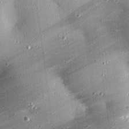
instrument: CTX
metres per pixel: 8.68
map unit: eHh
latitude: 25.2725
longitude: -89.0837
